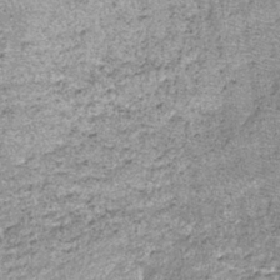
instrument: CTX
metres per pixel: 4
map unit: lHb
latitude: -36.1983
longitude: 64.9542
